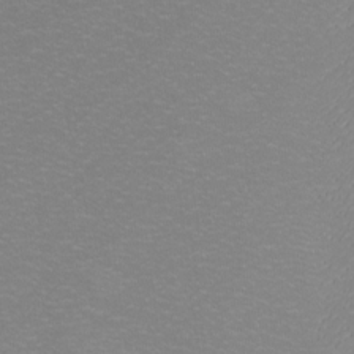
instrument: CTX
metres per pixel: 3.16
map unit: eHh
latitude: -8.7274
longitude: -70.4034
